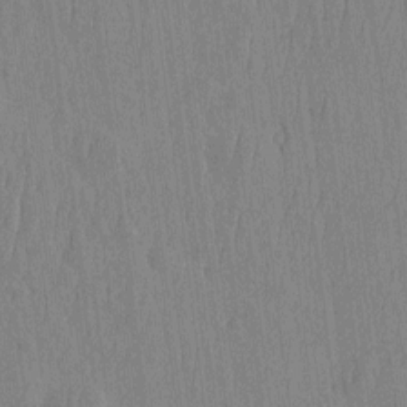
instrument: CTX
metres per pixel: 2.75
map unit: HNhu
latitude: -3.6343
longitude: 14.4062
